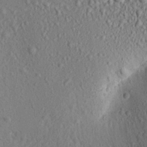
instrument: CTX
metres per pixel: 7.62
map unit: Aa
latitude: 15.3671
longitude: -142.0633
